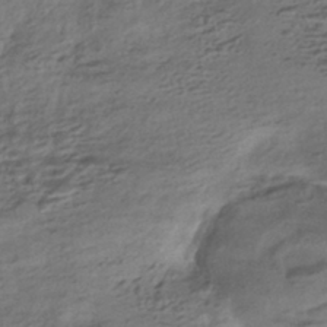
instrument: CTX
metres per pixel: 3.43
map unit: HNhu
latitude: -42.7841
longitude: 103.9745
